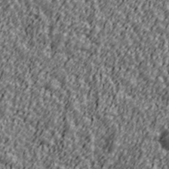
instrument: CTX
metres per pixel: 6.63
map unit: Ave
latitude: 41.7071
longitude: -113.3482
